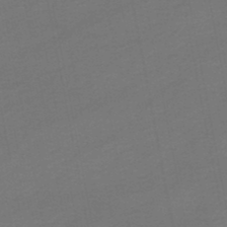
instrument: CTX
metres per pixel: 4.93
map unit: HNhu
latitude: -48.5574
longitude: 100.6329
